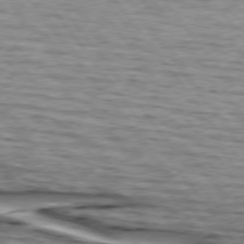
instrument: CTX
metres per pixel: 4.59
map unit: lApd
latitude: 74.7246
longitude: -72.1956
